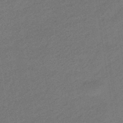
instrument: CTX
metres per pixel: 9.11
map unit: HNhu
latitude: -43.8044
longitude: 90.6141
